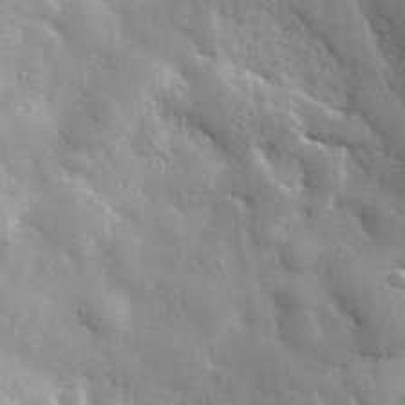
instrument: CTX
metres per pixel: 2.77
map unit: lHvf
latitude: 34.0255
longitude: -86.5357
